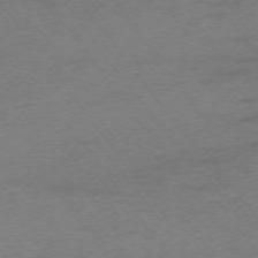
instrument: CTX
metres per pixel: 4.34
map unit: Ap
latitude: -75.3699
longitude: -73.5560
